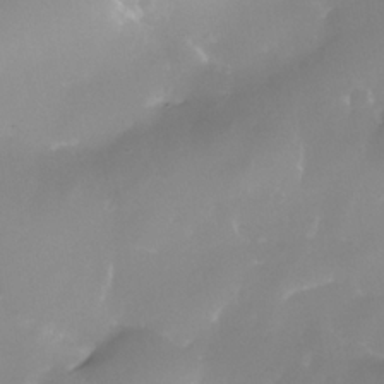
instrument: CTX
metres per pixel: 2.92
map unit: Nhe
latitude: -36.2739
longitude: -131.0270
